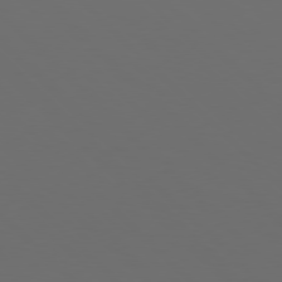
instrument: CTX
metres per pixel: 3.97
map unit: Hpe
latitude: 77.1214
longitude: -168.1956
